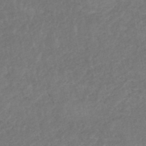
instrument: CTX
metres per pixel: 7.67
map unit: HNhu
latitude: -48.6330
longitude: 97.6533
